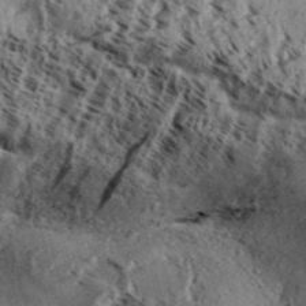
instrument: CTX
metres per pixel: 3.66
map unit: Aa
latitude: 32.4223
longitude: -137.1026
